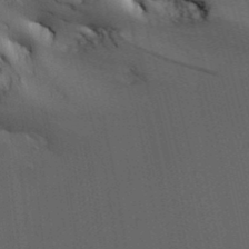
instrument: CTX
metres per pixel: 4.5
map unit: Ave
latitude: 23.2726
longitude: -136.4601
